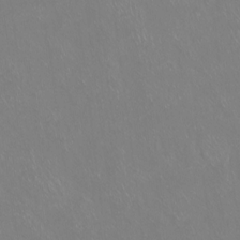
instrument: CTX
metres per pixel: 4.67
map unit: Hto
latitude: -14.0661
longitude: -42.6491
